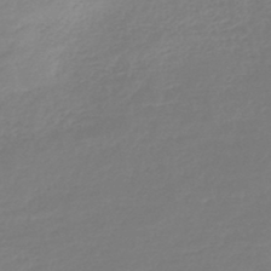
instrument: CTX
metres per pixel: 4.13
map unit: lHb
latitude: -44.1606
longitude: 70.3117
